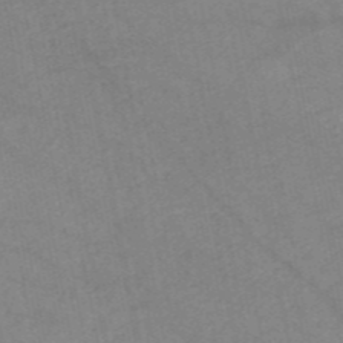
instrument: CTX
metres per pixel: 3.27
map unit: HNb
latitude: -52.9730
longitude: -50.1011
